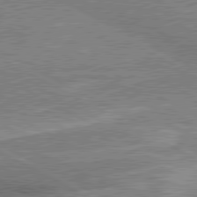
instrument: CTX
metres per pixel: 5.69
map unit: lApd
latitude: 80.4223
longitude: 141.3510
